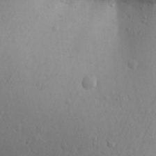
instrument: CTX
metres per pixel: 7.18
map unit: Aa
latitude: 30.5357
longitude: -146.0255
